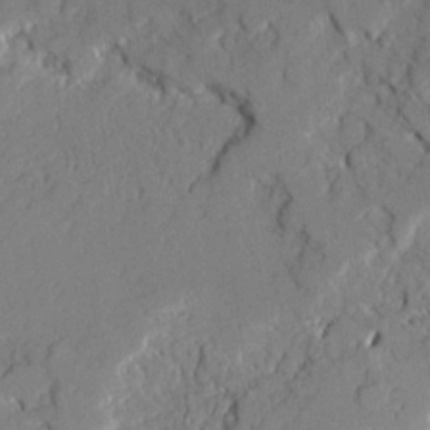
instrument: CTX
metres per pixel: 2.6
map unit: Ave
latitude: 21.9339
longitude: -129.1025
